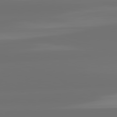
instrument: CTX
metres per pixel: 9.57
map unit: lApd
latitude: 82.1766
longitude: -167.3670
